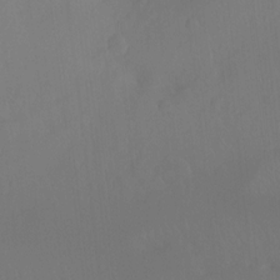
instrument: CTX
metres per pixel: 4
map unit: Ht
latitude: -8.5952
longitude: -38.3089
